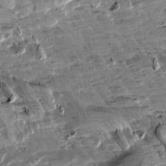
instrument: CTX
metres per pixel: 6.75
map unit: Aa
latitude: 10.6491
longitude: -141.4426
